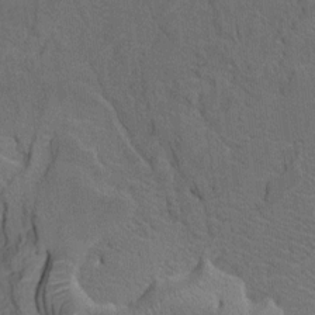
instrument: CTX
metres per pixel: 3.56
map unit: HNhu
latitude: 8.4223
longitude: -3.5182
